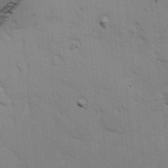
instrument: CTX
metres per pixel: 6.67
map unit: Ave
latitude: 13.3671
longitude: -102.5357
